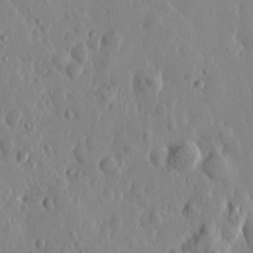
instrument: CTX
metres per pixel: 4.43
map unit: Htu
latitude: -0.5196
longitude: -177.4615
